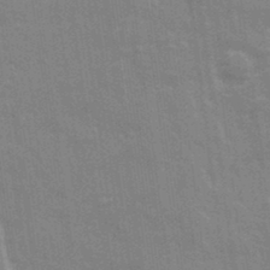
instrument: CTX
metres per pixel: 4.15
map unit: Ave
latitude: 22.1956
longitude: -133.6316
